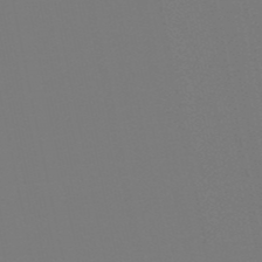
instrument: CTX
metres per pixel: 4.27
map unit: lHb
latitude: -50.8597
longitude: 80.0661
